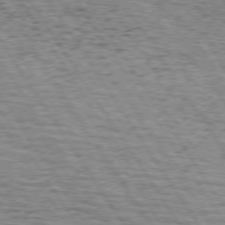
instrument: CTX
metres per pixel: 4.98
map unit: lApd
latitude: 73.7450
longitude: -72.8002
